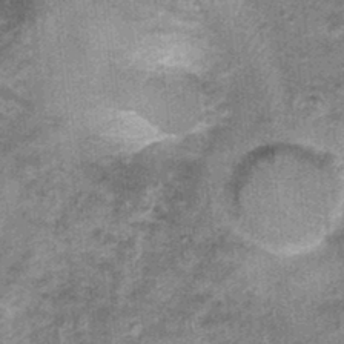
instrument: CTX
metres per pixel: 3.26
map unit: Nhu
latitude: 0.1200
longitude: -16.7624
